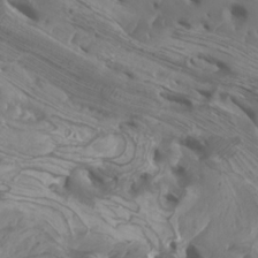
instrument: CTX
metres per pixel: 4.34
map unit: Htu
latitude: -6.4440
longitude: -76.7813
